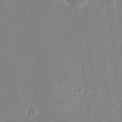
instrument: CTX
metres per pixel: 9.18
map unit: eHh
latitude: 10.0444
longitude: -70.1956
